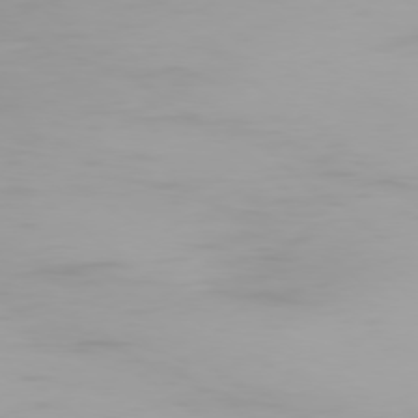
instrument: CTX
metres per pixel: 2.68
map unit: Ap
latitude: -79.0108
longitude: -96.3845
